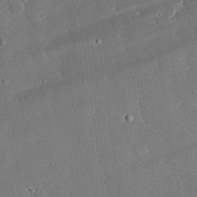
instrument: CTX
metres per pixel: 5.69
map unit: eHh
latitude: 28.2900
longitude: -80.9136
